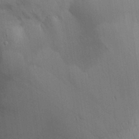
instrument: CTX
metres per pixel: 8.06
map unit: Aa
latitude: 30.6302
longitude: -144.8569
